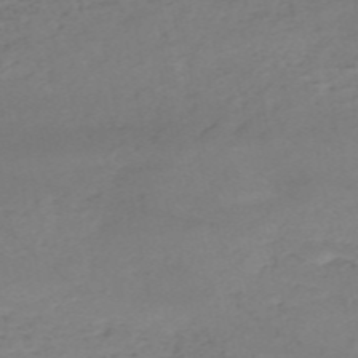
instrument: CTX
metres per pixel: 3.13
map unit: HNb
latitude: -54.9920
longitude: -44.1955
